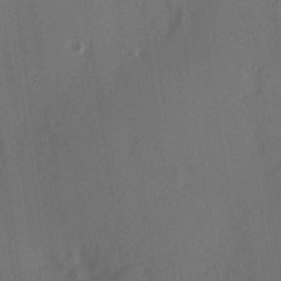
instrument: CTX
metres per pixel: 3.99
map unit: Hve
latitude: 13.6316
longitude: -89.9151
